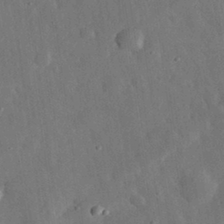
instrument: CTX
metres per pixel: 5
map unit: eHh
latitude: 31.5560
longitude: -78.2334
